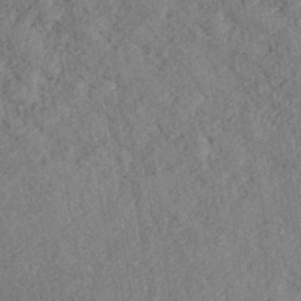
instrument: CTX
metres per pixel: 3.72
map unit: eHh
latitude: -41.8044
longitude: 120.7274
